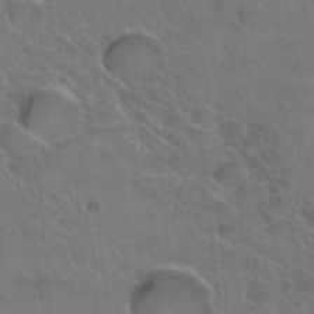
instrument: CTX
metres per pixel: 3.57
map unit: Hto
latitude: 36.3090
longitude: -46.8380
